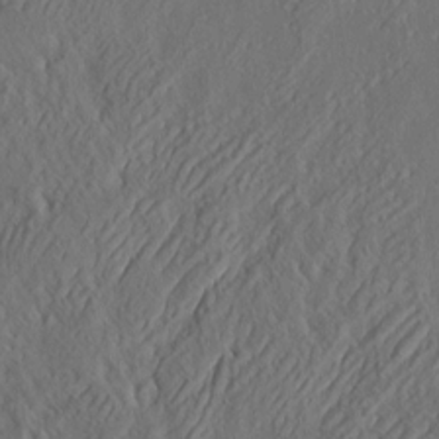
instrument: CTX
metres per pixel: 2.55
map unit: eHh
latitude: 4.4979
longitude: -77.4048
